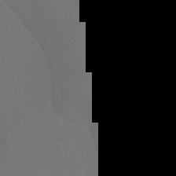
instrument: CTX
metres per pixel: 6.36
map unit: Hto
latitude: -8.5385
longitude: -40.7246
